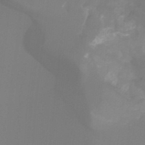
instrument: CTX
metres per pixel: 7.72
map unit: Ht
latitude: -14.7275
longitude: -55.7638
